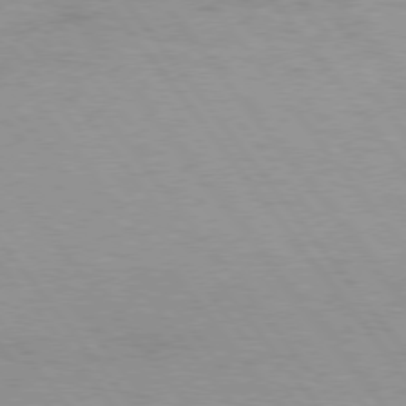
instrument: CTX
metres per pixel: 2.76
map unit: Hpe
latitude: 75.4426
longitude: -143.2348
